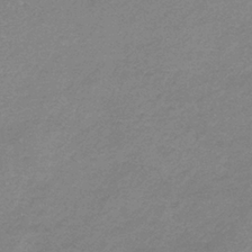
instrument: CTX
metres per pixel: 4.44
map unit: HNb
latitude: -35.1053
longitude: 55.8611
